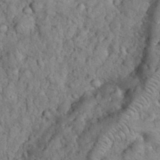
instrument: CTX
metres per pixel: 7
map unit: eHh
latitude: 33.3104
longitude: -65.3860
